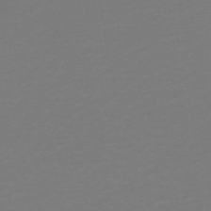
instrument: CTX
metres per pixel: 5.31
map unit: lHb
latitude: -46.2361
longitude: 72.5574
